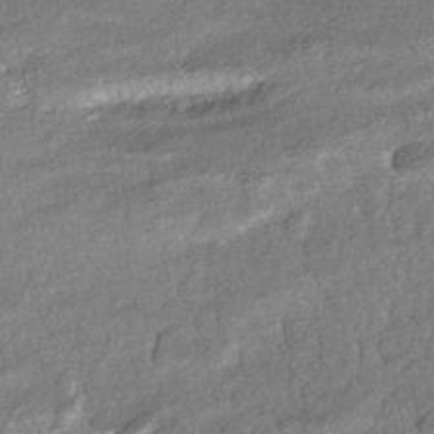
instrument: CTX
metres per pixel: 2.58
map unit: ANa
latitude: -42.9541
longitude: 107.6344
